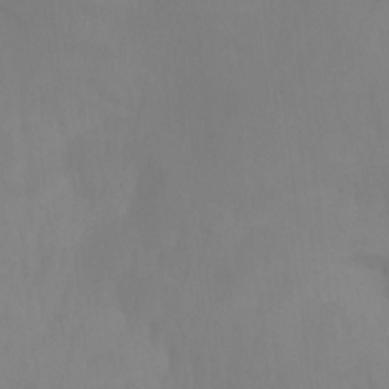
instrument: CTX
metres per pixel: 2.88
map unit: Ht
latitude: -12.7841
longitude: -50.3845
